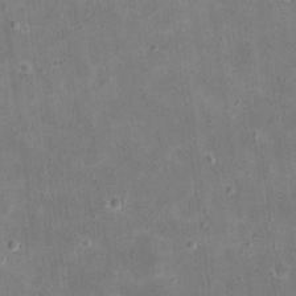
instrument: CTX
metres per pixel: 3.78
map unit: eHh
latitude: 21.1026
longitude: -66.4790
